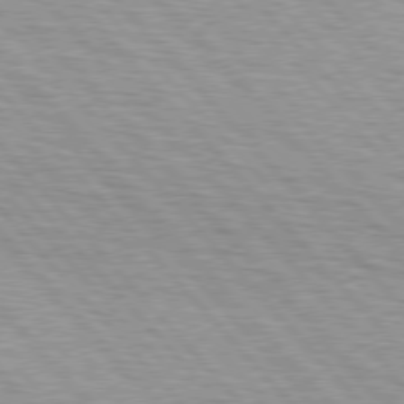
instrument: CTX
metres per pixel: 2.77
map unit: lApd
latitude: 76.3278
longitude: -72.6491
